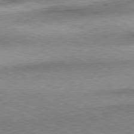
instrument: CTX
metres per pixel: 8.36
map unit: Ap
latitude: -81.5777
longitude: -70.4601
